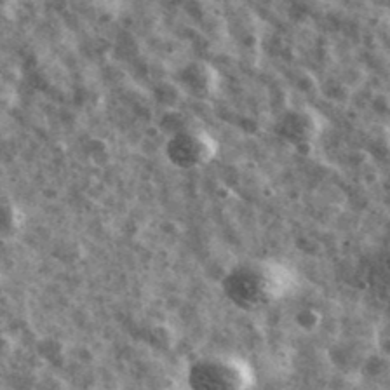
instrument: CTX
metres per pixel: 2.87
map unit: Ave
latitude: 41.8016
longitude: -107.5371
